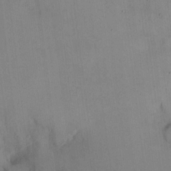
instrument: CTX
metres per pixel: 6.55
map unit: eHh
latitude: 13.8961
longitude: -62.7813
